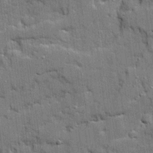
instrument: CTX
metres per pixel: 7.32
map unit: Ave
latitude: 20.2901
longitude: -128.8758
